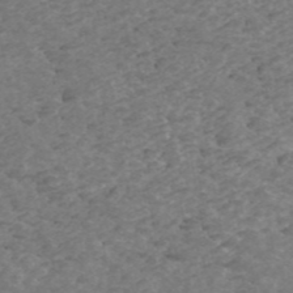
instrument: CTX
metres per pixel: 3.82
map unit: ANa
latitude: 44.2900
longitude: 24.9731
